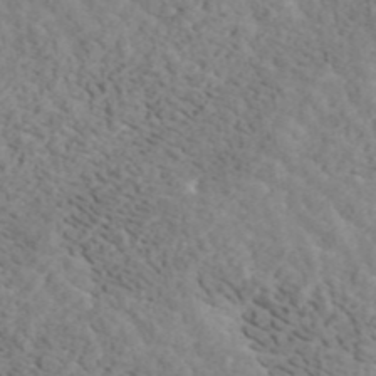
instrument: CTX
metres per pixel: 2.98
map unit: ANa
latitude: 45.2726
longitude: 37.8989
